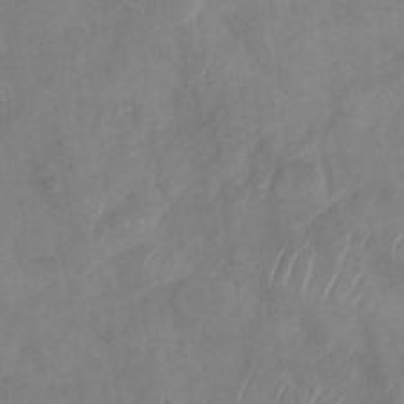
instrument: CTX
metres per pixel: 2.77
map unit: Nhu
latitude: -30.2739
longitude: -63.2915
